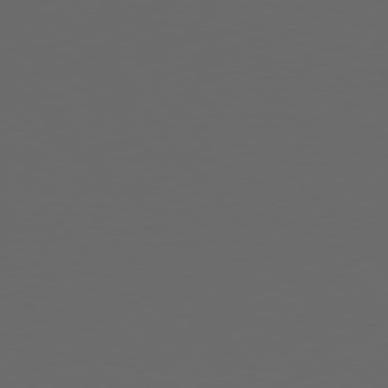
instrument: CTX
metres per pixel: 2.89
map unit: Hpe
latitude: 77.0458
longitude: -166.3089
